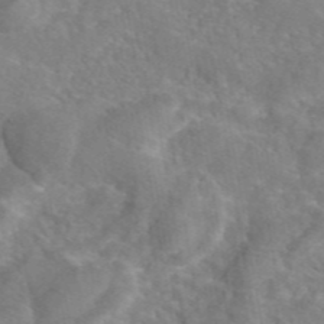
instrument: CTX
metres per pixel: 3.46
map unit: eAb
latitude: 45.3859
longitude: 109.2943
